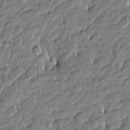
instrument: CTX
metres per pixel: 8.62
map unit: Htu
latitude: -5.4643
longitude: 177.5777
